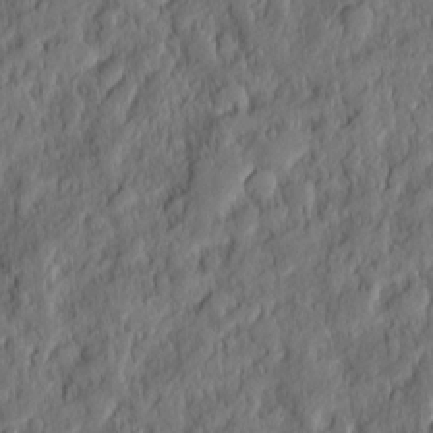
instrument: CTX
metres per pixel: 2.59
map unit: eHh
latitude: 6.4034
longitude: -76.3845
